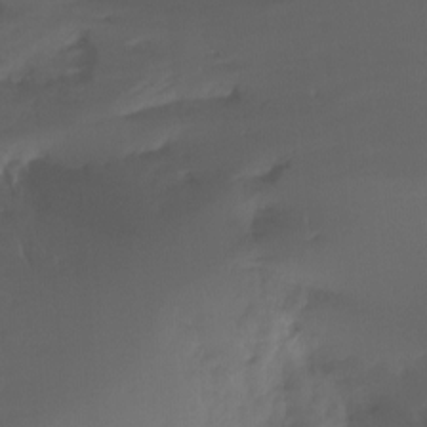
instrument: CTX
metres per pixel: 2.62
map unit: Ht
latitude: -15.1054
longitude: -51.4048
